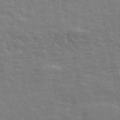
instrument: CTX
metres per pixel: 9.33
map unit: ANa
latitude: 50.1011
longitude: -82.1388
